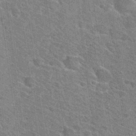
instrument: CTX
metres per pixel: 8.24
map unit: Hto
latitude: 31.1781
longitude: -44.6679
